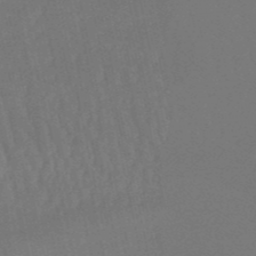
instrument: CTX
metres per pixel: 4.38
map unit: eHb
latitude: -50.5952
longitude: 73.1809
